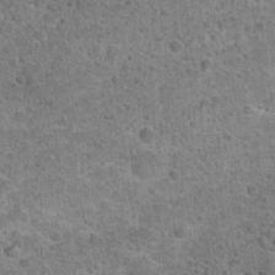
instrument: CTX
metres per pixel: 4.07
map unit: Hto
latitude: 21.7828
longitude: -49.0647
